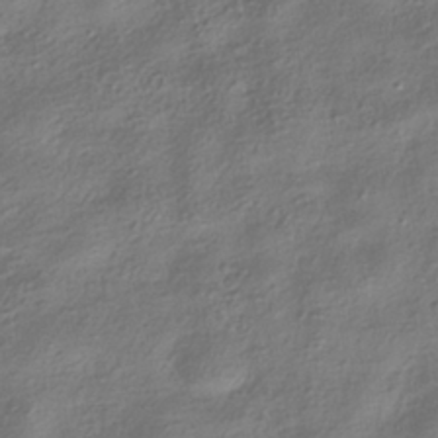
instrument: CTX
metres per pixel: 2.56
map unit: HNhu
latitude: -40.2172
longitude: 101.5966
